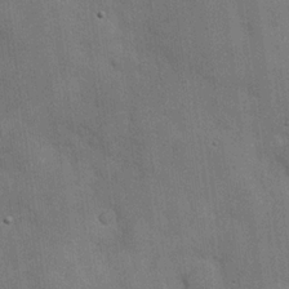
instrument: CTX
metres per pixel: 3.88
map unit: Hve
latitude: 18.6112
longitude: 151.3699
